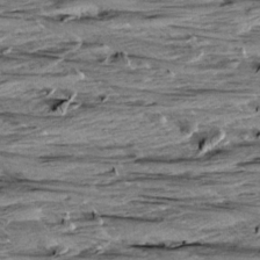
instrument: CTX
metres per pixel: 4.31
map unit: Aa
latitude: 8.8569
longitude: -138.7057
